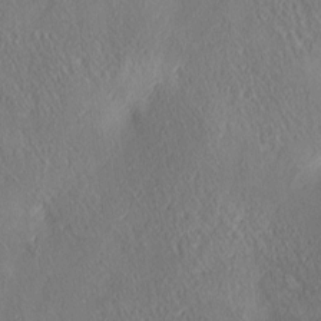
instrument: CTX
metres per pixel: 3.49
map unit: lAa
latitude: 4.3089
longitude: -117.5560
